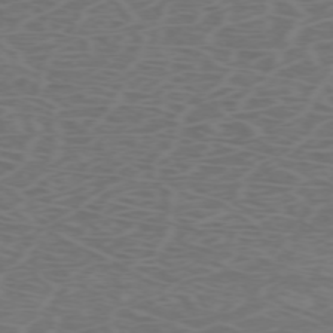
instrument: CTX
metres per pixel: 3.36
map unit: Hpe
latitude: -72.8408
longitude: 8.8219
